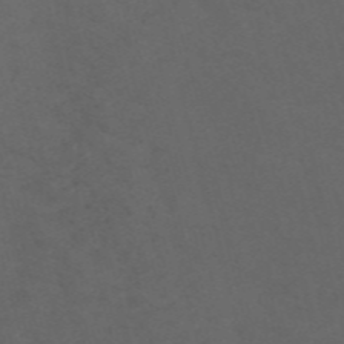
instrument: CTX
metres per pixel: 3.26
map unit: Nve
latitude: -58.4440
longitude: 59.1242
